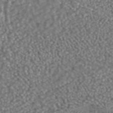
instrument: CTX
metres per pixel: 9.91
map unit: ANa
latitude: 42.6302
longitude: 23.8045
